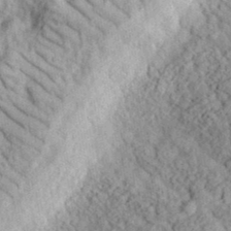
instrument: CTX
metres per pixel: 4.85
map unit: eHh
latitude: 36.1011
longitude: -79.0837
